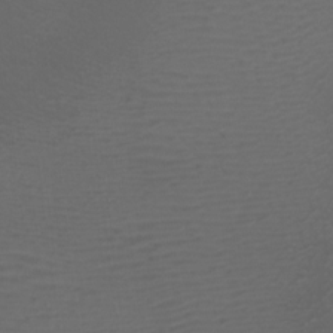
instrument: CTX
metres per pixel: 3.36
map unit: Nhu
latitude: -7.2754
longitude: -91.4804
